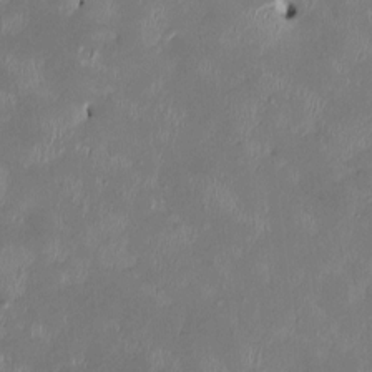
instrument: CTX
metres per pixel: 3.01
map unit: HNhu
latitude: 2.6112
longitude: -5.4615
